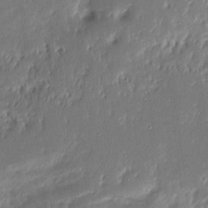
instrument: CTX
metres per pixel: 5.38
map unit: eHh
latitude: 8.3845
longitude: -73.7450
